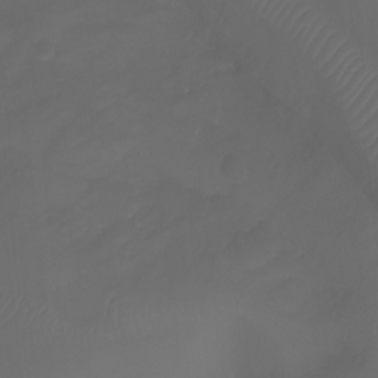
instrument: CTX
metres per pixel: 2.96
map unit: Aa
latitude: -7.7100
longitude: -71.8205
